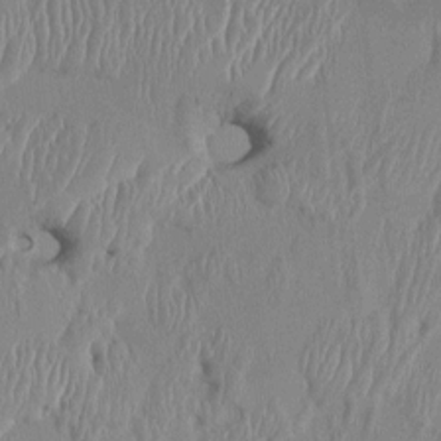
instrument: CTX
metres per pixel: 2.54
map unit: HNhu
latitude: 1.5182
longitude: -6.0444
